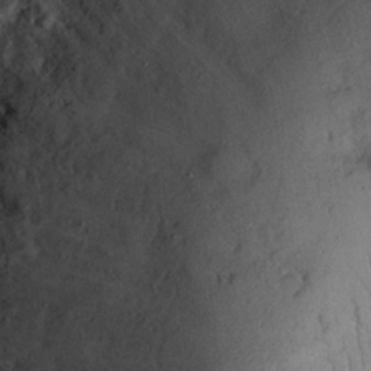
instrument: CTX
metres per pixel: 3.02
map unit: eHh
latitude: 12.0255
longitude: -68.0822
